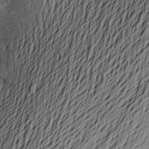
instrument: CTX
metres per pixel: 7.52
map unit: Aa
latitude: 23.8961
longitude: -149.8961
